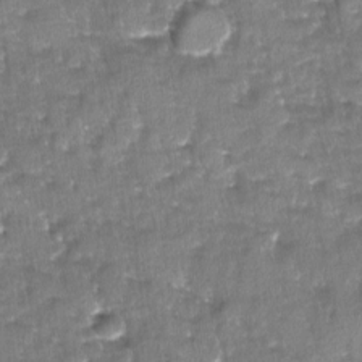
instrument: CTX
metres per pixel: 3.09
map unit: Ave
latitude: -11.2187
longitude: -119.1781
